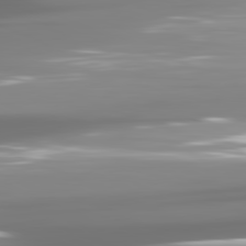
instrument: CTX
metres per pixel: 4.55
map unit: lApd
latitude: 81.6316
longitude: -137.2726
